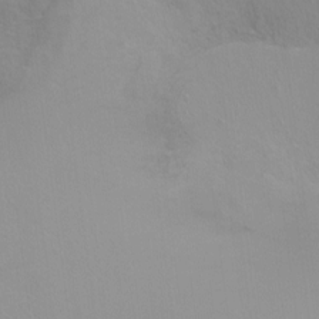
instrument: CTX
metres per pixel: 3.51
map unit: Ht
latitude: -6.9163
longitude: -33.8205
